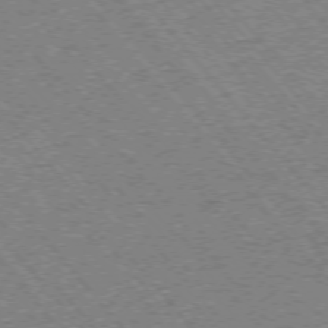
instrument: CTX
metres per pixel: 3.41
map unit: Ap
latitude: -75.3699
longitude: -86.5734
